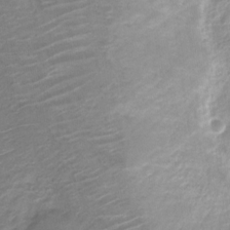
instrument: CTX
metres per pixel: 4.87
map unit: Nve
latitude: -19.6722
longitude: 106.1795
